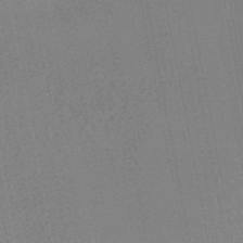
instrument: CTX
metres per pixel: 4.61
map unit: HNhu
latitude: -47.3887
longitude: 99.0108
